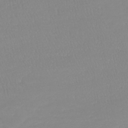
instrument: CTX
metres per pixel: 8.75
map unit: lHb
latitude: -40.0850
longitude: 68.2172
